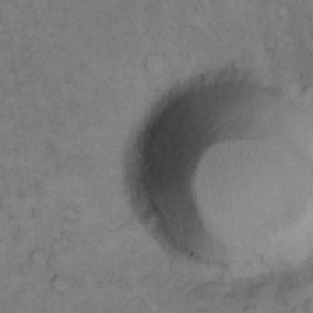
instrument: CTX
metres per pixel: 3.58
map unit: eHh
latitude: 14.3279
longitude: -63.4994
